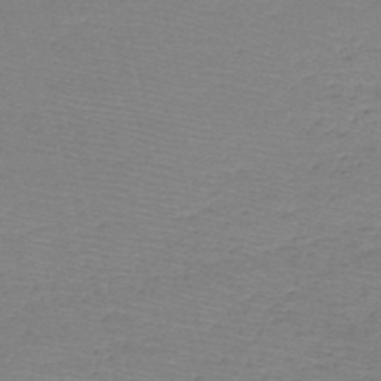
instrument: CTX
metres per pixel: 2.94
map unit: HNb
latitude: -49.6533
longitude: -41.8016
